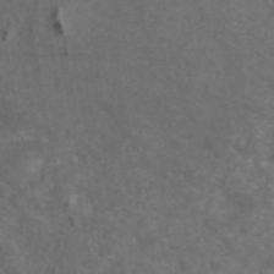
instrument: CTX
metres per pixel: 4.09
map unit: eAb
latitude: 47.0648
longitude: 117.2186
